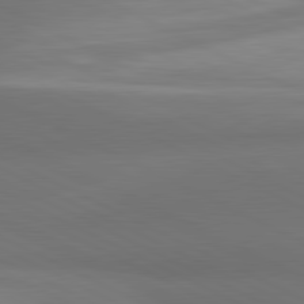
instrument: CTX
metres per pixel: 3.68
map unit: lApd
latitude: 81.2537
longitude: 138.3118
